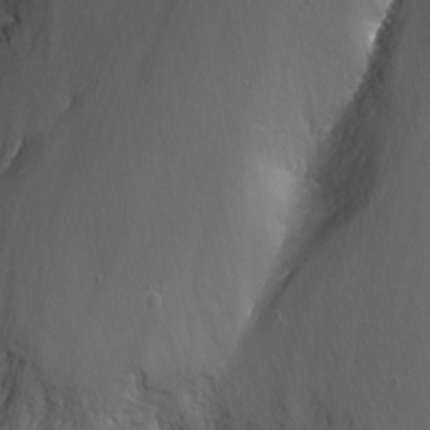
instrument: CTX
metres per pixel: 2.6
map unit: Nhu
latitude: -13.8045
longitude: -66.0633
